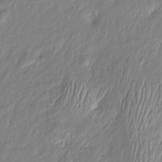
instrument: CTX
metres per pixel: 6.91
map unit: Htu
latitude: -6.1794
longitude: 174.8596
